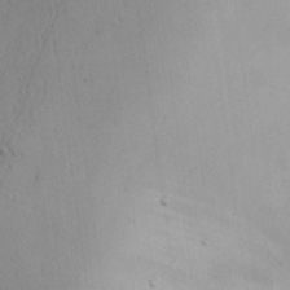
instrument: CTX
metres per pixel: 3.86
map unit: Aa
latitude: 24.5734
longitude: -127.8395
